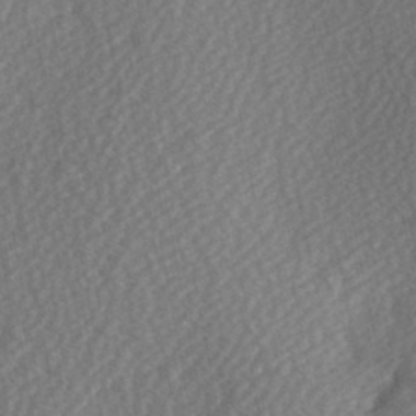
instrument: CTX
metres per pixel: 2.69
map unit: Hve
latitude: 1.8394
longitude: -123.7450
